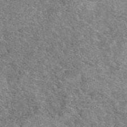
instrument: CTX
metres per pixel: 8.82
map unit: eAb
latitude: 49.2726
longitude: 114.1795
